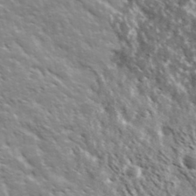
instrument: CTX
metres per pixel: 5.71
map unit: Ave
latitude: 37.2348
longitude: -112.3089
